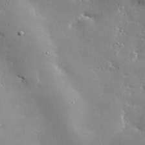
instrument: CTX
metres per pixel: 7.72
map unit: lHvf
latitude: 33.1025
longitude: -92.9702
